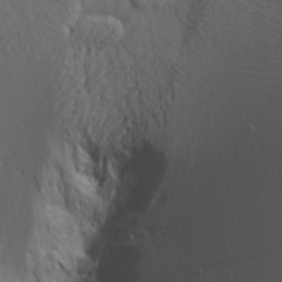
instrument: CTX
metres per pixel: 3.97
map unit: Aa
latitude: 18.8380
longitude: -141.3670
